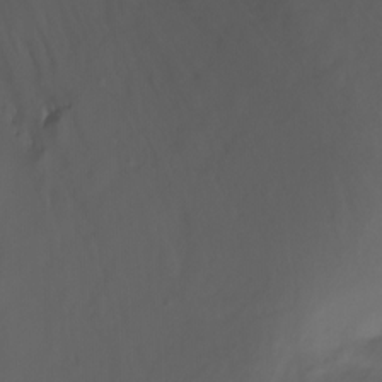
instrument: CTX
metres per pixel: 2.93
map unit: Ht
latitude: 0.4979
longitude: -36.5357
